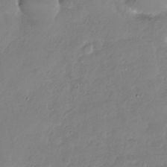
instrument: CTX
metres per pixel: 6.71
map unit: Nhu
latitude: -29.7289
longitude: -60.9513
